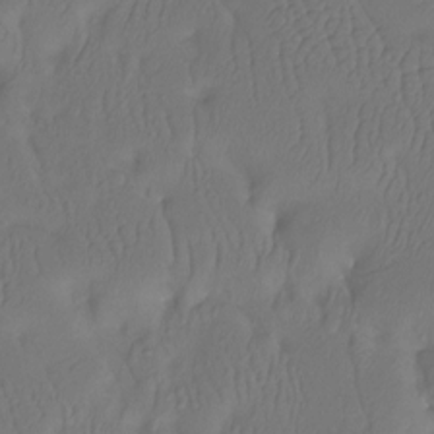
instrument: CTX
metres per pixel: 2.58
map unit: Htu
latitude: -14.1795
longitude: -47.3293
